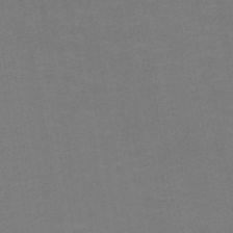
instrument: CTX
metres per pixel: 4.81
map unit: HNb
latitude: -49.1620
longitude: -46.2334
